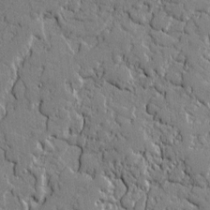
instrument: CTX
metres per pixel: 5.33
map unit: lAvf
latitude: -0.6141
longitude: -109.1403
